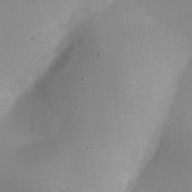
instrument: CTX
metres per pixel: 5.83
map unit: Nhe
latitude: -19.9745
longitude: 144.2551
